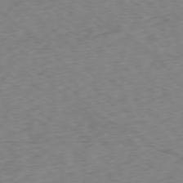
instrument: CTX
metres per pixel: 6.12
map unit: Ap
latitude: -77.7478
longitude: -78.7435
